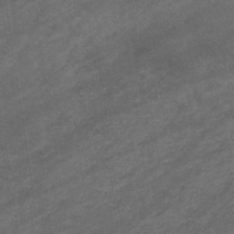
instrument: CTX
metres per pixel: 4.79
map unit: eHb
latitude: -32.7086
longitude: 71.5777
